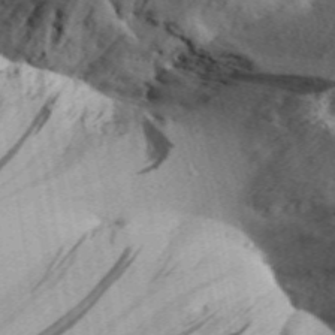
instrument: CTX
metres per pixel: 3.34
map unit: Aa
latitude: 30.6302
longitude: -136.8947
